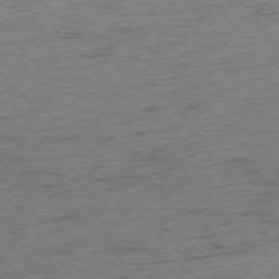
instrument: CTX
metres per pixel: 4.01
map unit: Hpe
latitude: -76.4440
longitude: -10.9514
